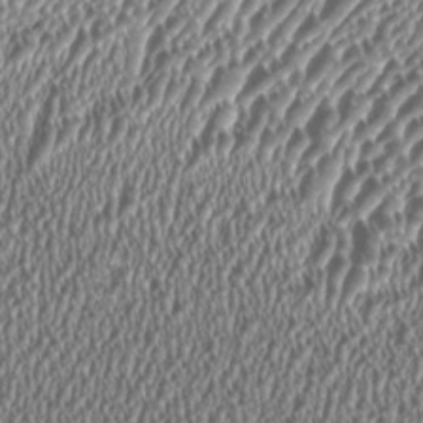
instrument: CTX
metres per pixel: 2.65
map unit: HNhu
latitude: 1.4237
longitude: 0.3685
